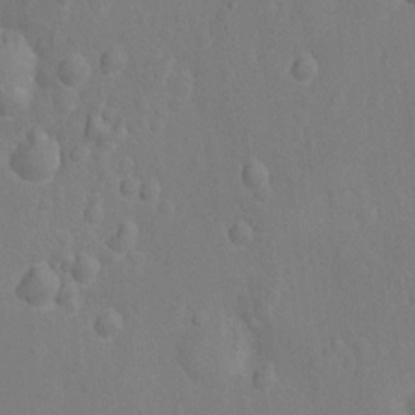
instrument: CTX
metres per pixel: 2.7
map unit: Nhu
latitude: -14.3684
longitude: -25.4804
